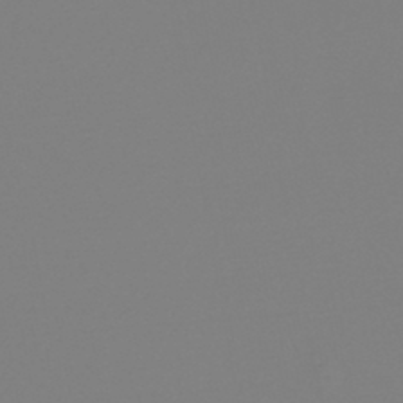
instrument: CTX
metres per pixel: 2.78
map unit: lHb
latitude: -45.9178
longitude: 75.5211
